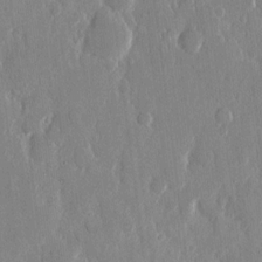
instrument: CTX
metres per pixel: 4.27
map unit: eHh
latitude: 13.0270
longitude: -70.0255
